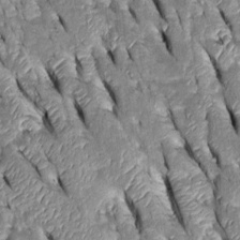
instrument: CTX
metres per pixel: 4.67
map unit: Htu
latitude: -0.1795
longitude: 148.9164
